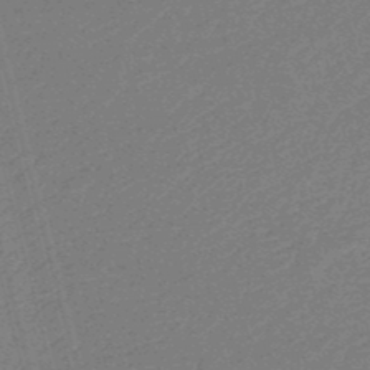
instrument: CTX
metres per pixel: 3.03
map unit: eHb
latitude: -48.9920
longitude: 87.0864
